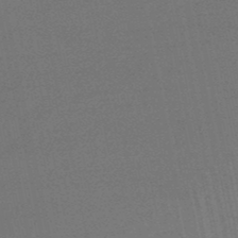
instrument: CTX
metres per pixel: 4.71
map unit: eHb
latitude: -48.6708
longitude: 86.6519
